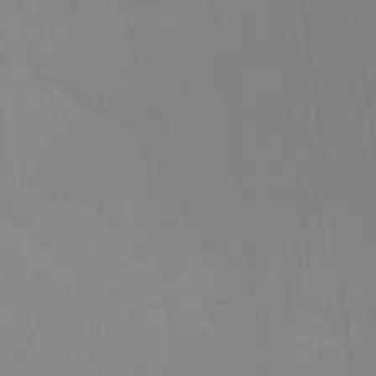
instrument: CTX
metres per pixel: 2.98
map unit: HNb
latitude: -32.4440
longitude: 56.6518
